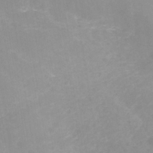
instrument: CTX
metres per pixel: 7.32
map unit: Nhe
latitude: -37.2942
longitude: -112.9703
